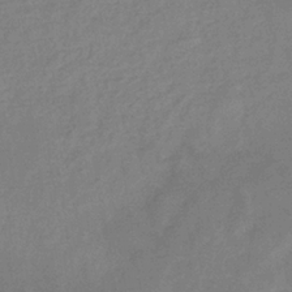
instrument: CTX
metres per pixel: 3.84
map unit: eHb
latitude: -34.2550
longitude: 75.1432
